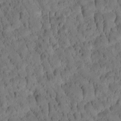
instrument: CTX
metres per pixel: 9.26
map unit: Htu
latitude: -2.9730
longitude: 171.8234
